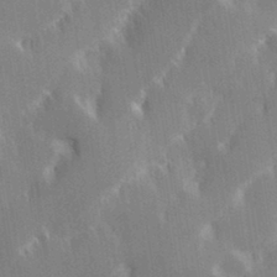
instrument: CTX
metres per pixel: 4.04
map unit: Hve
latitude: 31.1404
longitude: 149.2187
